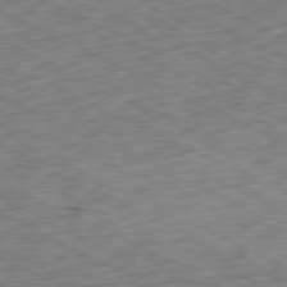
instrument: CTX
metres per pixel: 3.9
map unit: Ap
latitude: -80.9164
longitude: -71.9717
